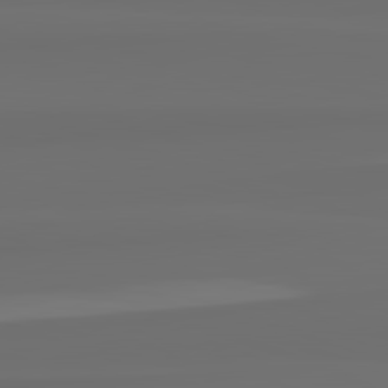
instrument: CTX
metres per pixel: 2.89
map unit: lApd
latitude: 82.7813
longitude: 163.7288
